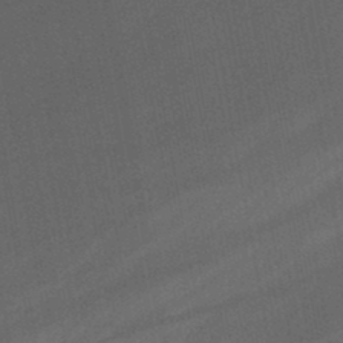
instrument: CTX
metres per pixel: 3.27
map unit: lHb
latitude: -46.8786
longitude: 71.5588
